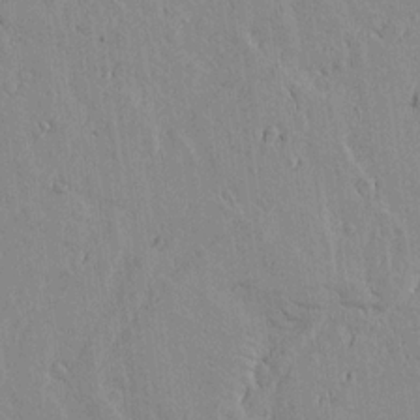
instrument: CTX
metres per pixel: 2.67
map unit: lAvf
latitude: 15.4238
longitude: -125.4804
